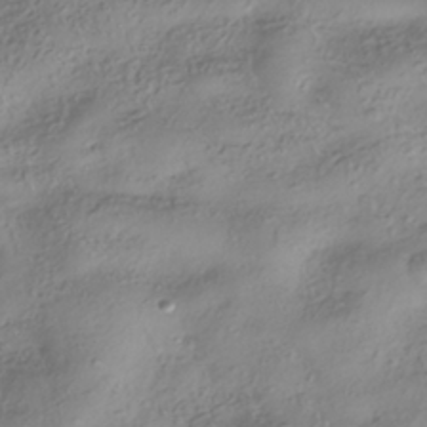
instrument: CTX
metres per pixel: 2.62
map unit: HNhu
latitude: -40.7274
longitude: 102.0472
